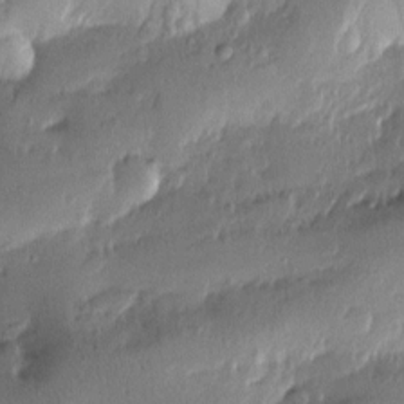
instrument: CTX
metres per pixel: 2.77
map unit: Htu
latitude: -2.4628
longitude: -177.5938
